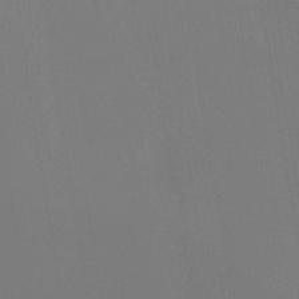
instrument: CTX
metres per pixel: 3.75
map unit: Htu
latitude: -14.1795
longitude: -48.2522
